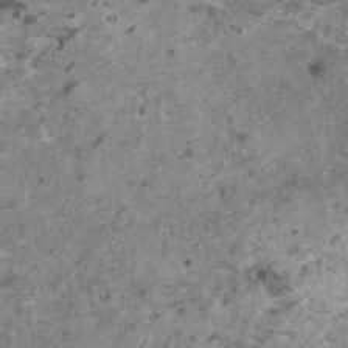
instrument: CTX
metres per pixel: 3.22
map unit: HNhu
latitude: 0.9324
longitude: 4.7841
